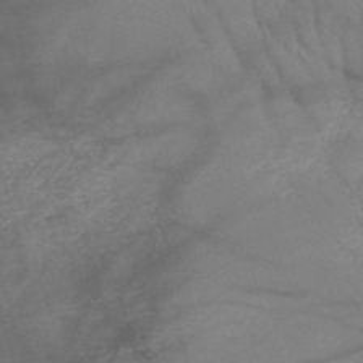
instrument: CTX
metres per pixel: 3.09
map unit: HNb
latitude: -50.0283
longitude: -46.3657
